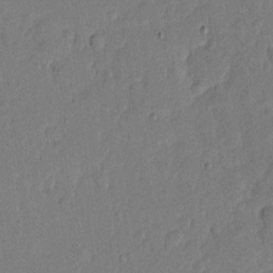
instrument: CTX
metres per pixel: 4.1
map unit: eHh
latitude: 5.0080
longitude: -72.5735
